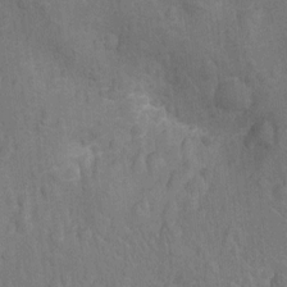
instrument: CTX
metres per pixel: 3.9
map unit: Ht
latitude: -13.0864
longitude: -25.1025
